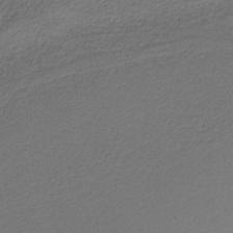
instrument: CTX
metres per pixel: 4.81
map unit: HNb
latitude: -37.4643
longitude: 54.4062
